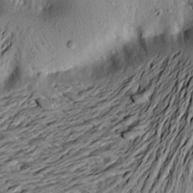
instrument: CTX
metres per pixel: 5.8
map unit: Aa
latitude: 20.3845
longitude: -148.9325
